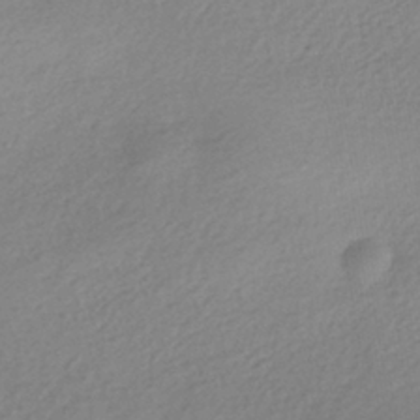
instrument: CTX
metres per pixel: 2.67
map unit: HNhu
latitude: -41.2376
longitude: 94.5762
